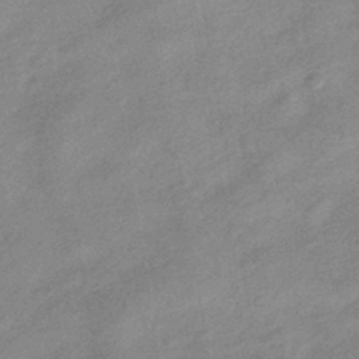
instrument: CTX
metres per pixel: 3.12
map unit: eHb
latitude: -40.9164
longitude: 83.6533
